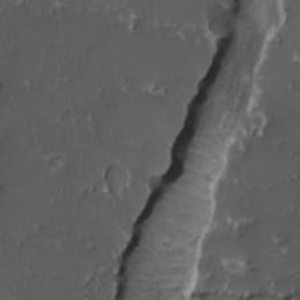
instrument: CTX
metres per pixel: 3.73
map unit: Ave
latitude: -10.2740
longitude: -116.9325
